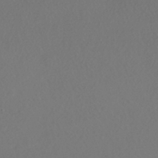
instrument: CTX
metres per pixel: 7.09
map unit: HNhu
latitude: -41.6722
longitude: 97.6344
